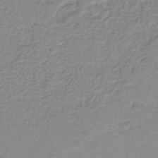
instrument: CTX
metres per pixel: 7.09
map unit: eAb
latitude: -37.4454
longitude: 53.1431
